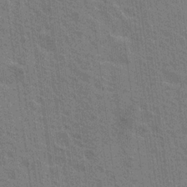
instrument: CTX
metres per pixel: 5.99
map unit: Nhu
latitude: 18.7624
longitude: -30.8569
